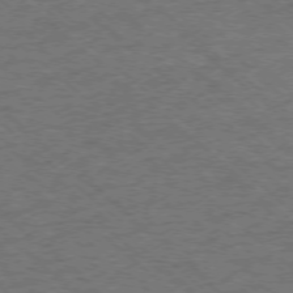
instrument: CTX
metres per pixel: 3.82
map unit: Ap
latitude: -75.8801
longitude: -79.4049
